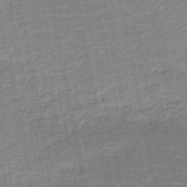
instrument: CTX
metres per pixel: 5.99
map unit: HNb
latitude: -50.5574
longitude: -50.0633
